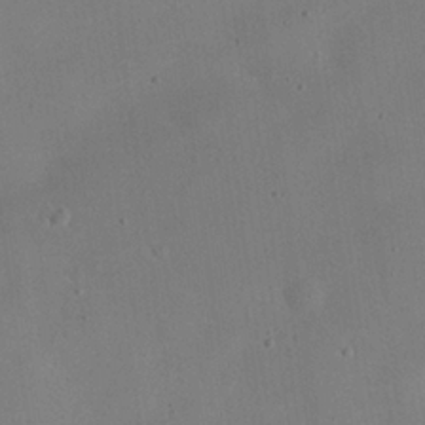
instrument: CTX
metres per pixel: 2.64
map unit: eHh
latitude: 24.3089
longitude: -65.9906
